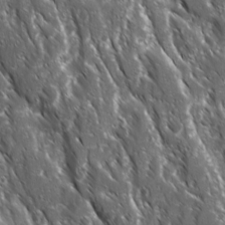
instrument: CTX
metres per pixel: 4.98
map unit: Ave
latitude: 15.4616
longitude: -132.6302
